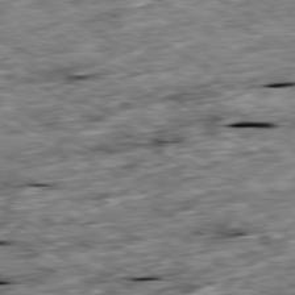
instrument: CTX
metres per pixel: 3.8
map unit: Ap
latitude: -80.0850
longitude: -89.7639
